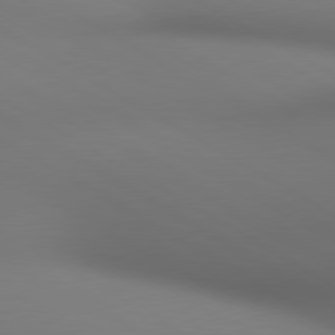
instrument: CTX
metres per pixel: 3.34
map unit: lApd
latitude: 80.7813
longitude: 137.5966
